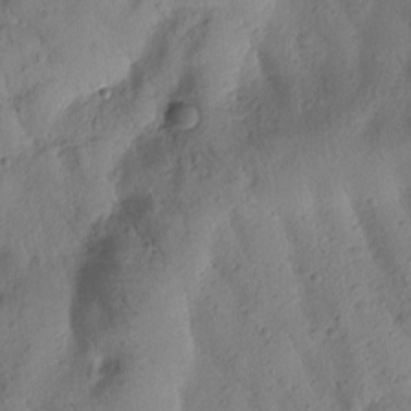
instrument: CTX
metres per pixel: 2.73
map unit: Htu
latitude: 0.1011
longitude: 174.7463
